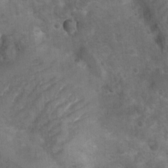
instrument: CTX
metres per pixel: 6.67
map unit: Ht
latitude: 4.4223
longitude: -28.4034
